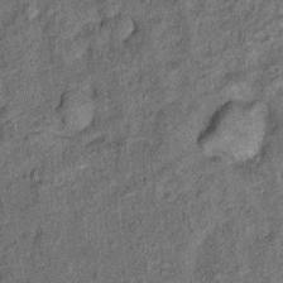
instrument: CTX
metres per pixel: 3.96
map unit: Ht
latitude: 9.0836
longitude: -38.7057
